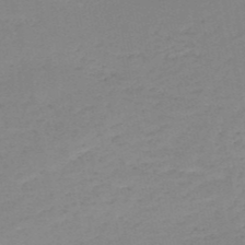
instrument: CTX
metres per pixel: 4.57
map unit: HNb
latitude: -51.1242
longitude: -52.6491
